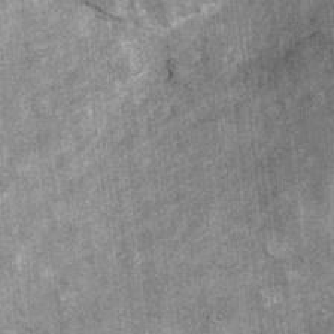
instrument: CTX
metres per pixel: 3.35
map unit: Ht
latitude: 8.5357
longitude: -37.8016
